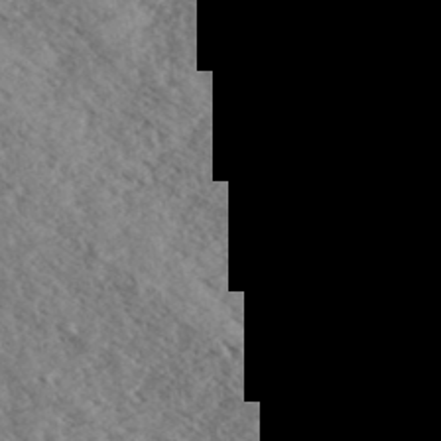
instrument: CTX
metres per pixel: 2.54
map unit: eHh
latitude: 35.8016
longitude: -139.3671
